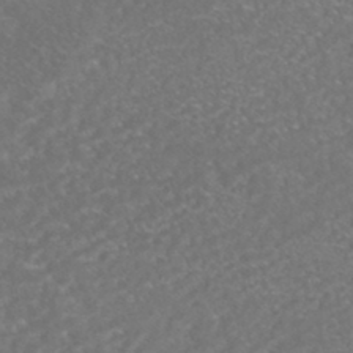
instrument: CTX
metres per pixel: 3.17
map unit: HNhu
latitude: -45.8045
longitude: 100.5762
